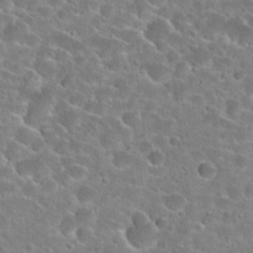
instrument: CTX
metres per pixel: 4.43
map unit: Hto
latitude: 24.6301
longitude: -45.9339
